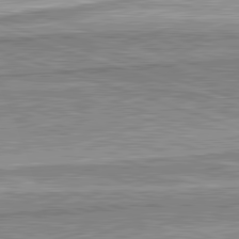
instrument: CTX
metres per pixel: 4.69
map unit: lApd
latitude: 82.3467
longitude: 167.7100
